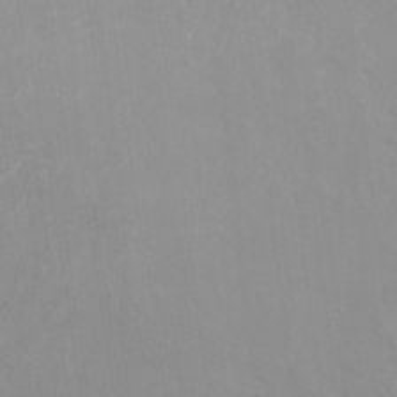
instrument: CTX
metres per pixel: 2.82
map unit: Hto
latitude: -8.3873
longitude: -43.2537
